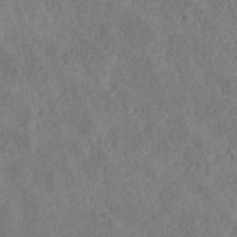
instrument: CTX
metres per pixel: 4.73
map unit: ANa
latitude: 40.3656
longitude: 18.3873
